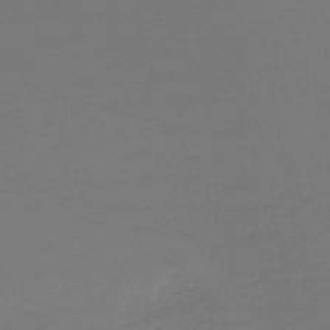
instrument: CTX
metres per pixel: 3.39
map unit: lHb
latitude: -43.8611
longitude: 59.9367
